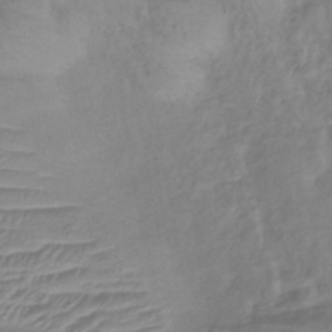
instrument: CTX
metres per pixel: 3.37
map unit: eHb
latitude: -42.4062
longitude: 81.9745
